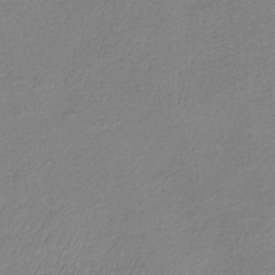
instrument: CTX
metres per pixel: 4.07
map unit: lHb
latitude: -40.5385
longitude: 70.8219
